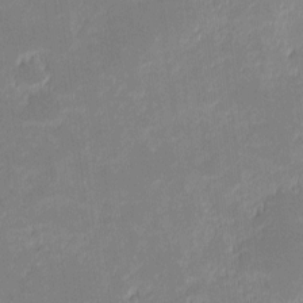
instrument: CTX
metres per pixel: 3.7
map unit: eHh
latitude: -1.4266
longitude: -83.9339
